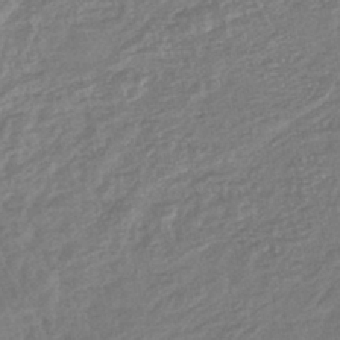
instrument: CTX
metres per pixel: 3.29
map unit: lHb
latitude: -42.5573
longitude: 73.5210
